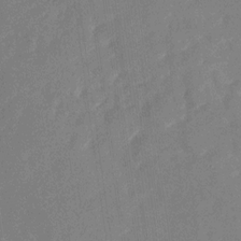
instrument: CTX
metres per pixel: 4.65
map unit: Nhu
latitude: -28.5763
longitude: -75.1592
